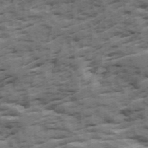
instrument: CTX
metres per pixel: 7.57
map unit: Ave
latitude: 18.4979
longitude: -129.7261
